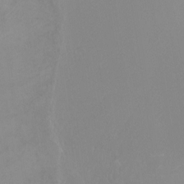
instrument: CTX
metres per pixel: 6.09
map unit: Ht
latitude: -10.1795
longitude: -38.2711
